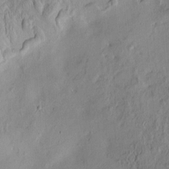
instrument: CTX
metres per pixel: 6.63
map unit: eHh
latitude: -3.4265
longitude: 14.6897
